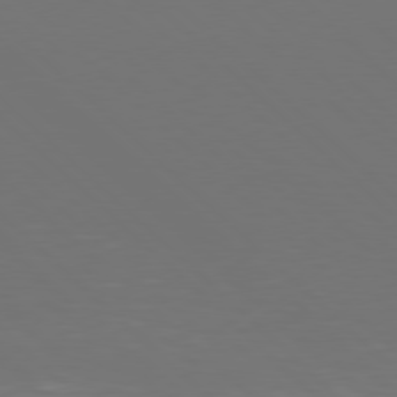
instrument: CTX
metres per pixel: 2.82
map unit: Hpe
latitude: 77.6316
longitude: -170.3278
